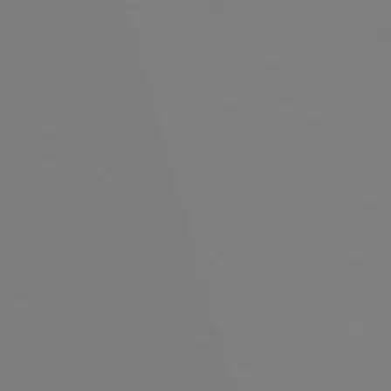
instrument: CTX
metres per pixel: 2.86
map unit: Hpe
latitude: 77.9339
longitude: -162.1011
